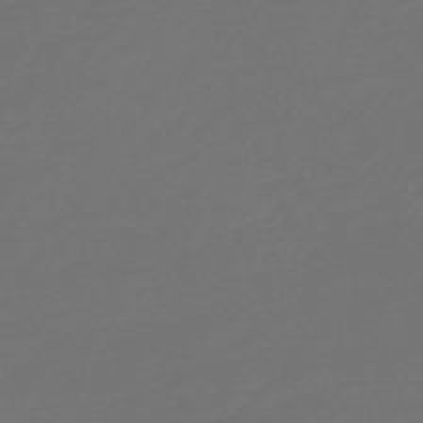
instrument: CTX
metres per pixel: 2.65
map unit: Nve
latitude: -58.7463
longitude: 56.6707
